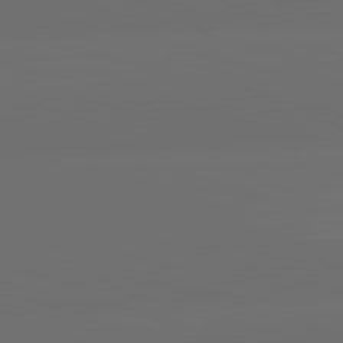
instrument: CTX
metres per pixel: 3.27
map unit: lApd
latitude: 83.5938
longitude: -131.4427
